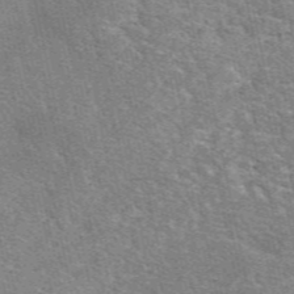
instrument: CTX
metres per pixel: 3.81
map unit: eAb
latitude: 49.4615
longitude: 114.1795
